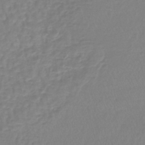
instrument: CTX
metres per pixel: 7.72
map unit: lHb
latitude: -41.5021
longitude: 64.6330
